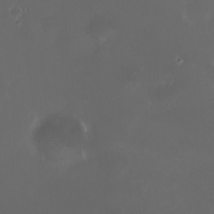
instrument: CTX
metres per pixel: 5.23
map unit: HNhu
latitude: 8.2334
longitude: 10.8219
